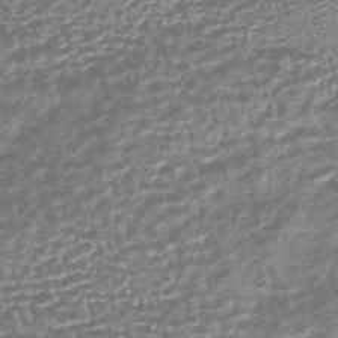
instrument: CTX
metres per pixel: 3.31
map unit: HNhu
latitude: -43.6532
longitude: 106.5007
